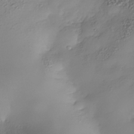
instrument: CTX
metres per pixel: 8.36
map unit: Nhe
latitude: -34.5007
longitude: -142.9136
